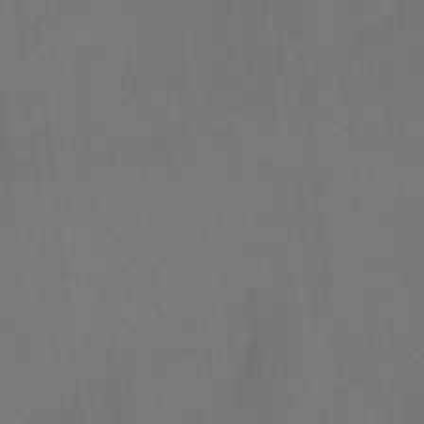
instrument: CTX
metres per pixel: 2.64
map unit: HNhu
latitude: 7.1403
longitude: 10.9542
